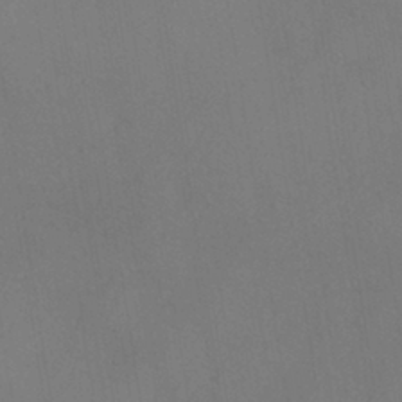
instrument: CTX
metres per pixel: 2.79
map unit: HNhu
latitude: -39.7856
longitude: 95.8800
